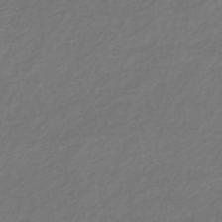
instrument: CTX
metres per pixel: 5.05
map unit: lHb
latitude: -38.9353
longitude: 71.9745
